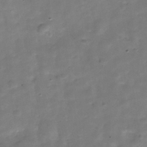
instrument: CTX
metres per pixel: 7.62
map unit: Hve
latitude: -30.3495
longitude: 93.1242
